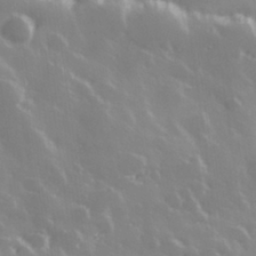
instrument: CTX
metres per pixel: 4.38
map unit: Hve
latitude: 28.5168
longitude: 146.6140
